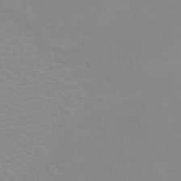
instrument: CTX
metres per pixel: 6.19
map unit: HNhu
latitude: 6.5924
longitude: 13.8611
